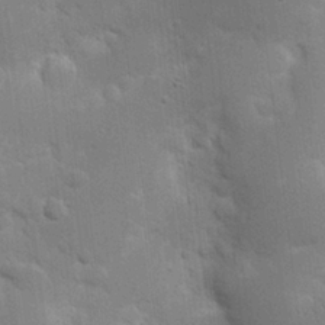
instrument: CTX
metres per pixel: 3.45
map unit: Nhu
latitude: 16.8947
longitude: -74.8947
